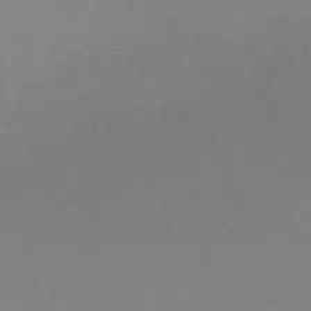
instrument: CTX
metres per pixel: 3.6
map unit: HNb
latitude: -46.3873
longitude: -42.7246
